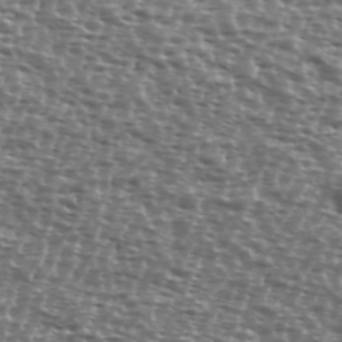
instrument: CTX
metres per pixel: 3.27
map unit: Ave
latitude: 38.8758
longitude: -111.8961
